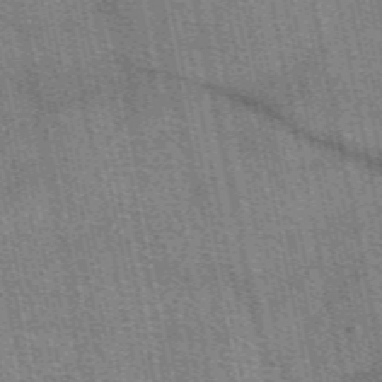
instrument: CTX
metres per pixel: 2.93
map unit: eAb
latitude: 50.1577
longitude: 114.7274
